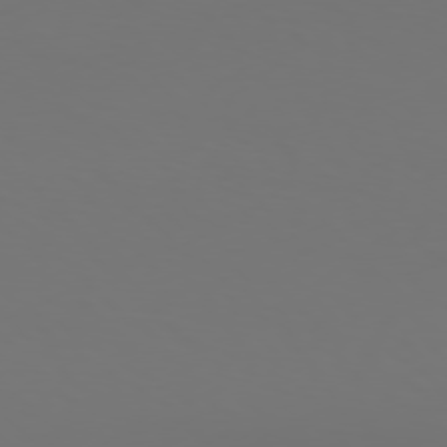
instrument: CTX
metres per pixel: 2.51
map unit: Hpe
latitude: 77.0458
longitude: -133.8772
